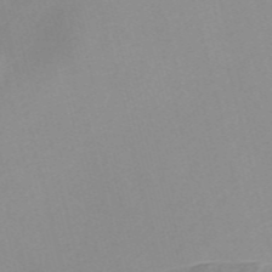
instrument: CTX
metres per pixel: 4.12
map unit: Nve
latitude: -56.7274
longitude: 58.9730
